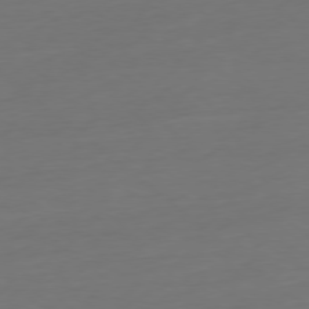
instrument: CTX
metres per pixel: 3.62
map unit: Ap
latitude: -78.5573
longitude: -77.0080
